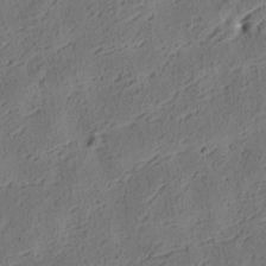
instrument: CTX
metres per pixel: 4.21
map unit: eHh
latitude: 3.4615
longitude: -78.4412
